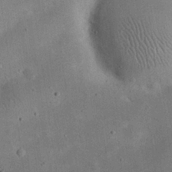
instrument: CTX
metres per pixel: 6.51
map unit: eHh
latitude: 25.0836
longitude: -68.5357
